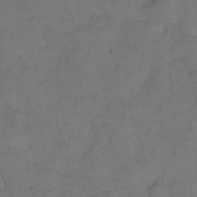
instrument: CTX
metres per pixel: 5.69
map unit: eHh
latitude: -8.9731
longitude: -65.7072
